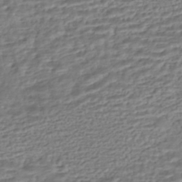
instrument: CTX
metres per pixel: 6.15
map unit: HNhu
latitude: -45.0675
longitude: 101.1431
